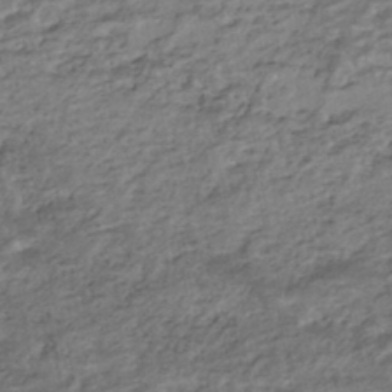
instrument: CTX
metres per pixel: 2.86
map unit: HNhu
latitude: -44.0850
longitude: 102.3306
